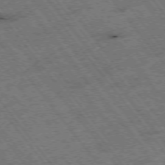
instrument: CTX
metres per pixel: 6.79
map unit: Hpe
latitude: -75.2943
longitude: -21.9339
